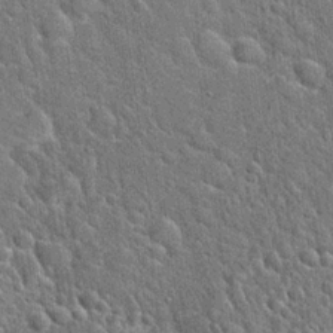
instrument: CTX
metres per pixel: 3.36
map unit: Hto
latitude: 21.2915
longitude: -51.7827
